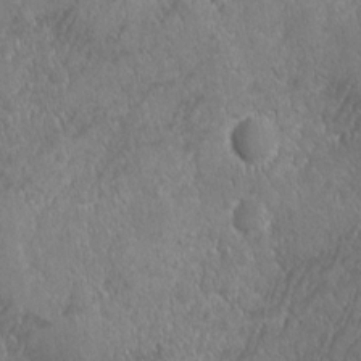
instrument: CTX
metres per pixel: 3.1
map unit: Ave
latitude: -10.4818
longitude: -120.0633
